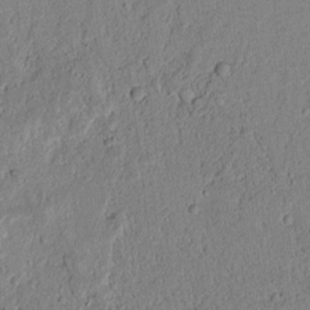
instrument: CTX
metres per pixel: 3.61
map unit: lAvf
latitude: 5.5560
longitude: 169.2753
